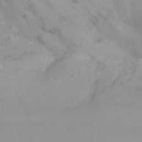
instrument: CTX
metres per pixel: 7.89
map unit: Ht
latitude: -9.6155
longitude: -46.4979
